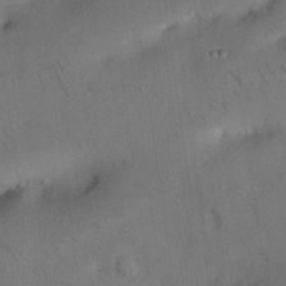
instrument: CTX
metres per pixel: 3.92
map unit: Nhu
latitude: 26.3278
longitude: -71.6883
